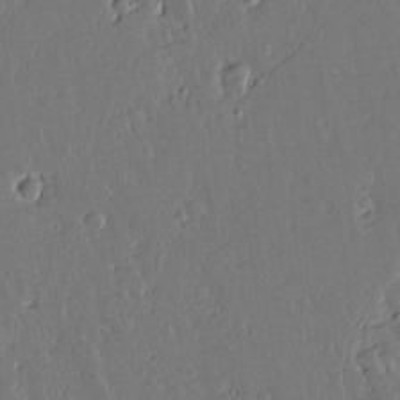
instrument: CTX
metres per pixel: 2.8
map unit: lAvf
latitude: 15.5183
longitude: -127.3104
